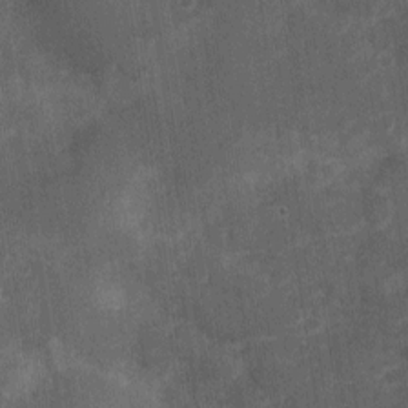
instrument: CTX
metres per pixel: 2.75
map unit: Nhu
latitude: 3.1403
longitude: -16.6490
